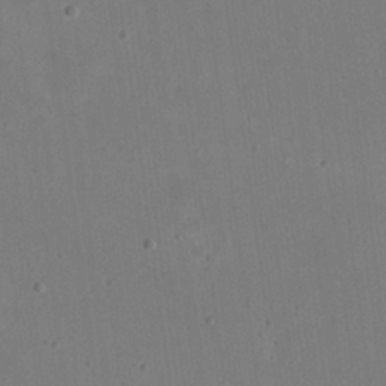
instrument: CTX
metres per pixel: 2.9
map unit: eHh
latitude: 20.6302
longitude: -70.7624
